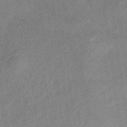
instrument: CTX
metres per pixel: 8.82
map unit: HNb
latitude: -32.0283
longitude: 62.3117
